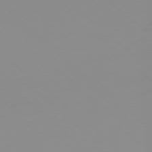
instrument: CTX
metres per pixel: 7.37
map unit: Hpe
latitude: -78.1794
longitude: 15.8990
